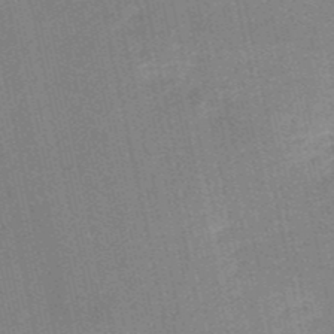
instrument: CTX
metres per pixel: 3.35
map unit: HNb
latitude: -52.4818
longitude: -46.7058
